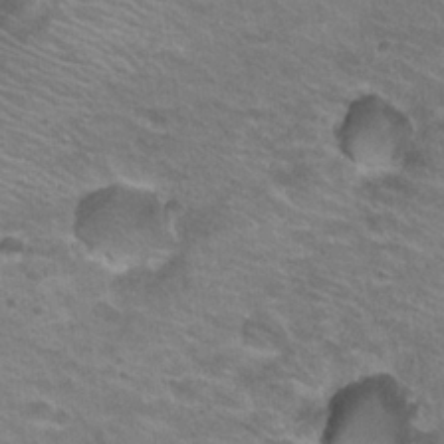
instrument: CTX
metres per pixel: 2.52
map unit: Hto
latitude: 24.2711
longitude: -31.2726
